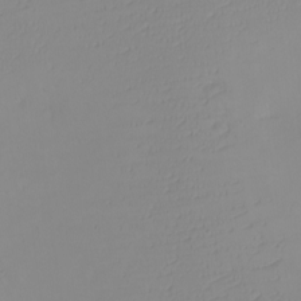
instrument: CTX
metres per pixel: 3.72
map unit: eHh
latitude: -6.7085
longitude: -80.0255
